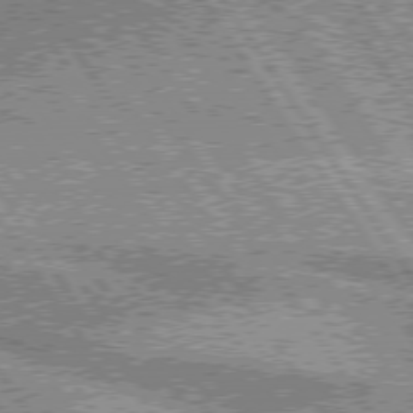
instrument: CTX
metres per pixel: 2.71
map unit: lApd
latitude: 75.6127
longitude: -59.2537
